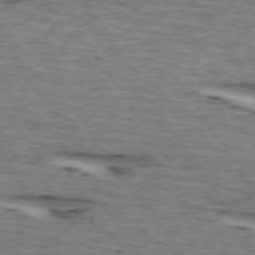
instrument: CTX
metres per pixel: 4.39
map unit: lApd
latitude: 73.9339
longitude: -73.1970
